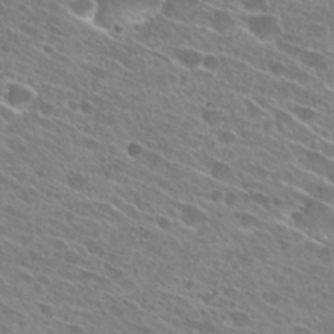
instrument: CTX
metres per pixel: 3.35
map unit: Hto
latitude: 28.1200
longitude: -43.6694
